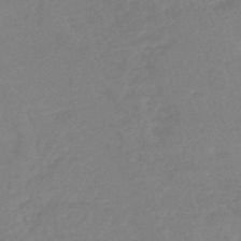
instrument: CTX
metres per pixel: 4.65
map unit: eHb
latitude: -45.8989
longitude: 84.0661
